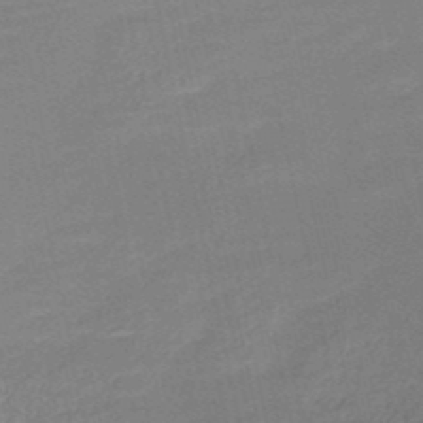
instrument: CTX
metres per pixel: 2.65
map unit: HNb
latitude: -51.2187
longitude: -47.5371
